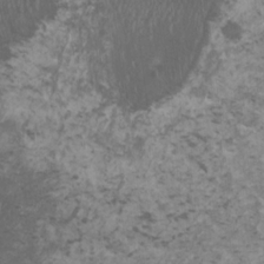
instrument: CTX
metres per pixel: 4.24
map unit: HNhu
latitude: 1.6882
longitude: 3.0675
